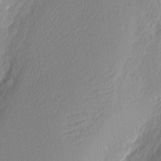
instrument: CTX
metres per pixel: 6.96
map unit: Nhu
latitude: 1.6316
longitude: -77.1970
